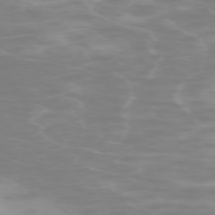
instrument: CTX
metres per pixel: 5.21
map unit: Hpe
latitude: -73.8989
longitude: 4.2739
